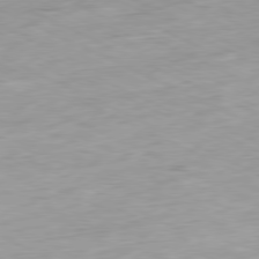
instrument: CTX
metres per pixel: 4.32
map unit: Ap
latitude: -80.1417
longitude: -67.1214
